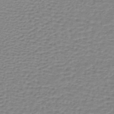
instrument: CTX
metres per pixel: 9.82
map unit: lHb
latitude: -40.2361
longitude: 61.6155
